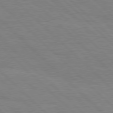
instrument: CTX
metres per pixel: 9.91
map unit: Hpe
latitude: 77.6127
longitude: -155.1970
